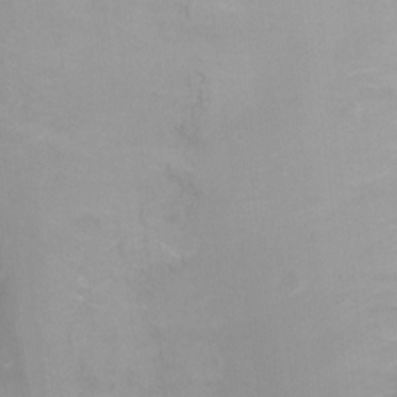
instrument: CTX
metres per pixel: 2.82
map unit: Ht
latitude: -8.6518
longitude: -35.7827
